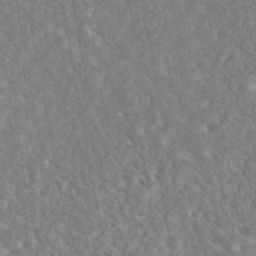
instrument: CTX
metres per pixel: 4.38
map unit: eAb
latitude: 44.8191
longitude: 116.5384
